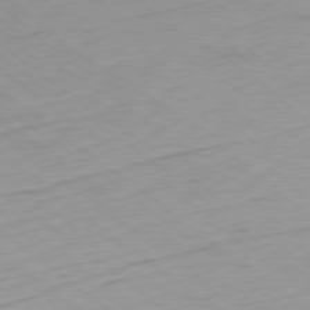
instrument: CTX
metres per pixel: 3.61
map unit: Ap
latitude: -76.1795
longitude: -76.2333
